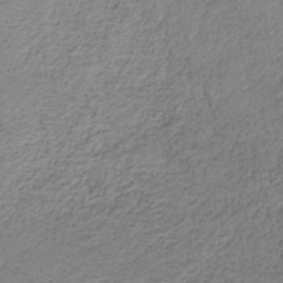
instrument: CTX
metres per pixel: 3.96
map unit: HNb
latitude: -33.9367
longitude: 56.4818
